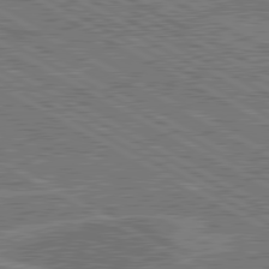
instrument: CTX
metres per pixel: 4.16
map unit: lApd
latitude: 80.8569
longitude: 119.3888
